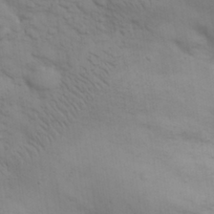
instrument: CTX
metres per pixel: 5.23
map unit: eHh
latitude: 29.9150
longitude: -69.6316
